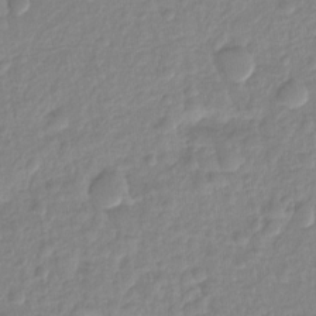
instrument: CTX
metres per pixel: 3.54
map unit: Ht
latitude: -14.0472
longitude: -58.1578
